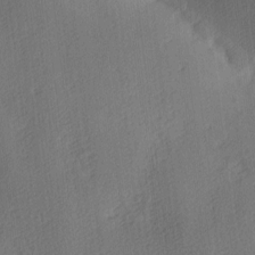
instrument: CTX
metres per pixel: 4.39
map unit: lAa
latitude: 3.8961
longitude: -112.3089
